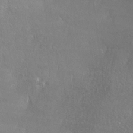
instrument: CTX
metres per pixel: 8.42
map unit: lAa
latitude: -4.9730
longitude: -121.1403
